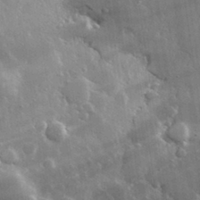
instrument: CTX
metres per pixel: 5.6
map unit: lHvf
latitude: 32.5735
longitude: -91.4237
